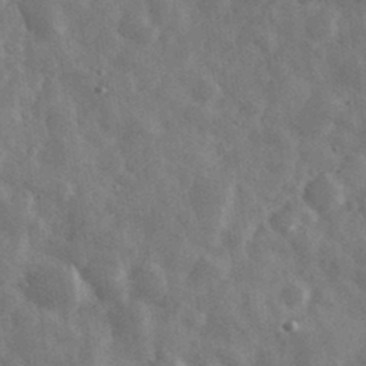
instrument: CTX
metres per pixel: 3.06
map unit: eHh
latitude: 34.2144
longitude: -70.0633
